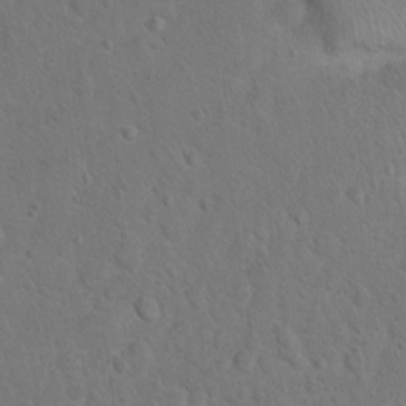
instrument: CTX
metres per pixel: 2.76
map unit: Hto
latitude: 10.5168
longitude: -35.8394
